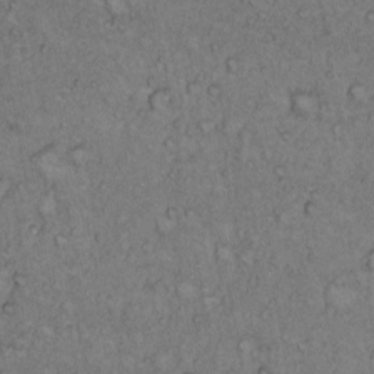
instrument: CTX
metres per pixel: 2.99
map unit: Hto
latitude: 10.6113
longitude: -58.3845
